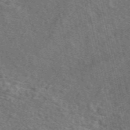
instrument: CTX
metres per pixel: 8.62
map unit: eAb
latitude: 51.4804
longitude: 113.6344
